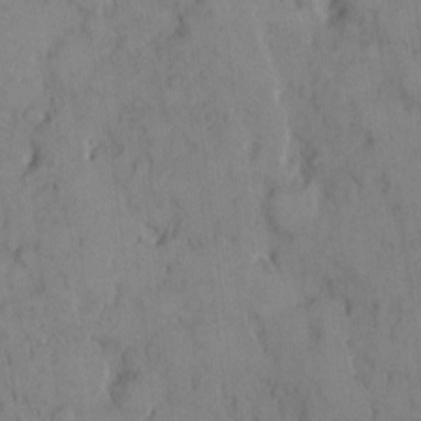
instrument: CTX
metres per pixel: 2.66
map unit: eHh
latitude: 8.4979
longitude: -64.8002
